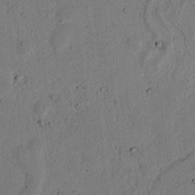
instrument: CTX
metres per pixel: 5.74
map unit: lAvf
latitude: 4.6301
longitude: 168.0472
